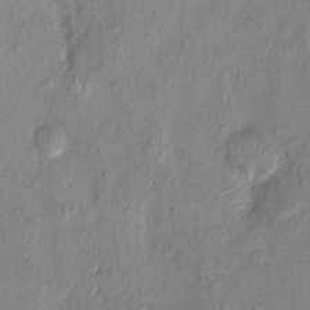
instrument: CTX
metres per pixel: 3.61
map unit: Nhu
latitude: -0.4629
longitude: -15.1970
